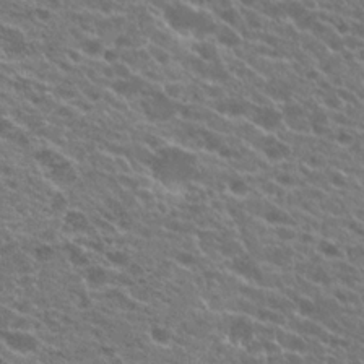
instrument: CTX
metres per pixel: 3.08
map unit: Hto
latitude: 22.8947
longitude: -37.9906
